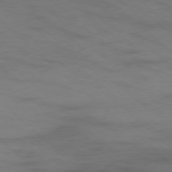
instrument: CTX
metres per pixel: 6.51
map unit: Hpe
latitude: -78.1794
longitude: -18.9513
